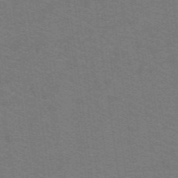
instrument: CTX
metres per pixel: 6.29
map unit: lHb
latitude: -42.3873
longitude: 54.5574
